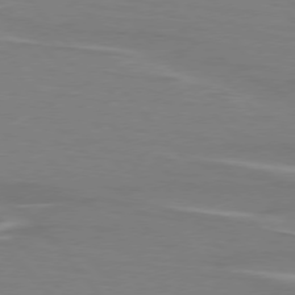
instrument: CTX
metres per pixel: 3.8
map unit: lApd
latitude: 75.9339
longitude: -80.6113
